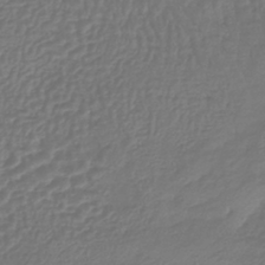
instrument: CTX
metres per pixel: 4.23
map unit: lHb
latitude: -41.8422
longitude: 65.7478
